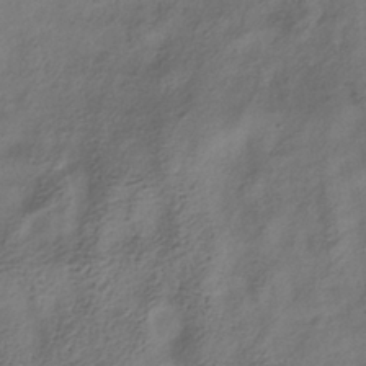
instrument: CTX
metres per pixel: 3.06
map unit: HNhu
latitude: -39.8045
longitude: 102.3873
